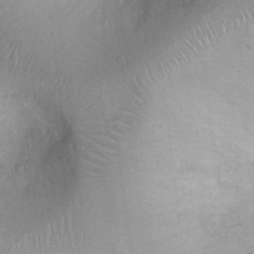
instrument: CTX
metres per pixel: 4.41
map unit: Ht
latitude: -2.4062
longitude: -15.9906
